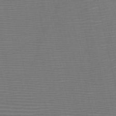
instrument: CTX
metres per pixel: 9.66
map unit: HNb
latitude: -47.1242
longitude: -41.2725
